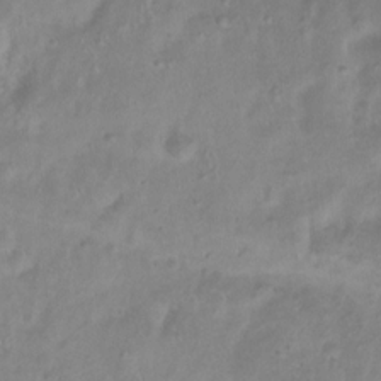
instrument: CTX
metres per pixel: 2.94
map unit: Htu
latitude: 3.2915
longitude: -21.6694
